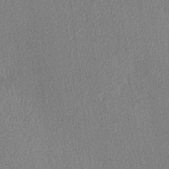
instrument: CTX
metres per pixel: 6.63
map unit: lAa
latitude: -9.6533
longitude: -127.6694
